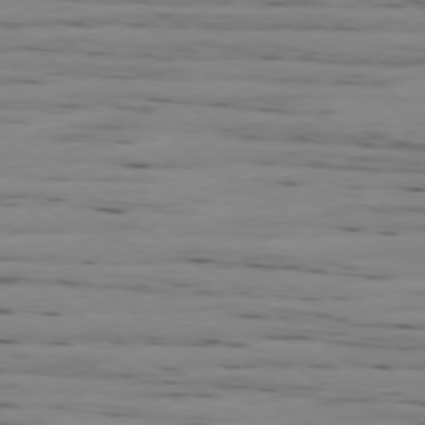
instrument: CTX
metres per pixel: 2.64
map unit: Ap
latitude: -79.4265
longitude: -101.1403
